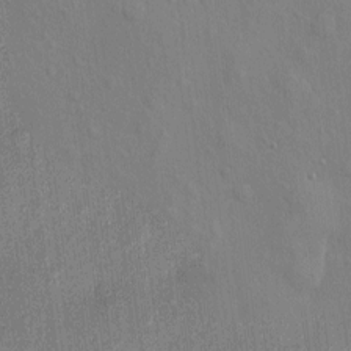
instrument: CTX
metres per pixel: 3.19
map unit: eHh
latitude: 4.7057
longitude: -74.2712
